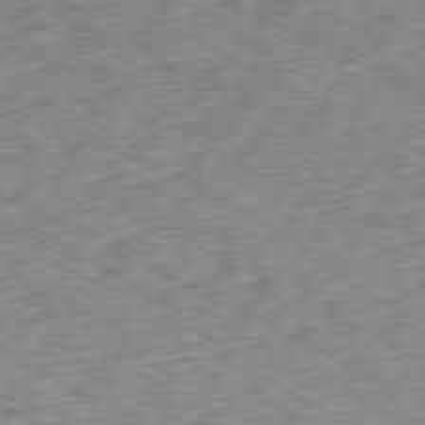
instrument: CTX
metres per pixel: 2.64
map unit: Ap
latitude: -79.6910
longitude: -67.6505
